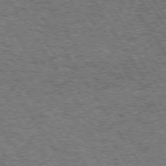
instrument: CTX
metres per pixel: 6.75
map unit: Hpe
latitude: 73.7639
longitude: -131.9340
